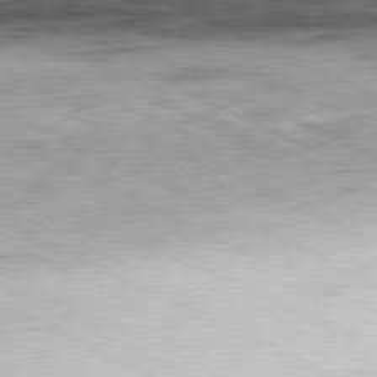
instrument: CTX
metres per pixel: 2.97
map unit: Hpe
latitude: -81.4833
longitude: 10.0850
